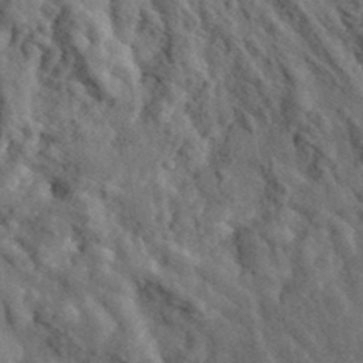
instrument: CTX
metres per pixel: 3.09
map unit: eHh
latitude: 36.4979
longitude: -80.1578
